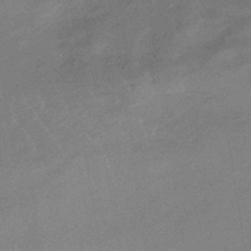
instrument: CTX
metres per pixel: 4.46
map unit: HNhu
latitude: -44.2362
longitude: 90.5385
